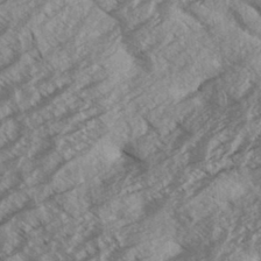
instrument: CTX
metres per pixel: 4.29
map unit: Aa
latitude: 33.2159
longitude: -140.1011
